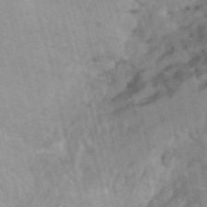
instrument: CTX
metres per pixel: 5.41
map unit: Hto
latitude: 9.4993
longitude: -35.6694
